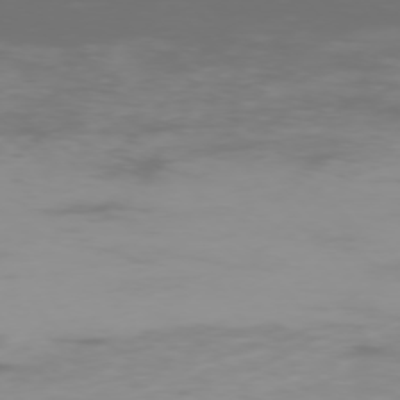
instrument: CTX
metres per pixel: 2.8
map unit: Ap
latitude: -76.5763
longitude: -73.9906
